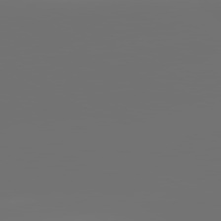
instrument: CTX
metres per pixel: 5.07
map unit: lApd
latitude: 82.1011
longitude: -152.7247
